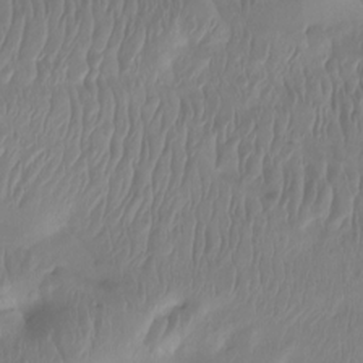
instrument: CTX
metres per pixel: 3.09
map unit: Htu
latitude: -15.2376
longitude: -46.5546
